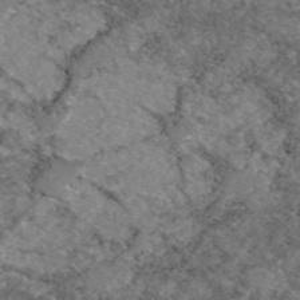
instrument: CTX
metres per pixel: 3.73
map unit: eAb
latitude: 48.9892
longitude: 113.6533
